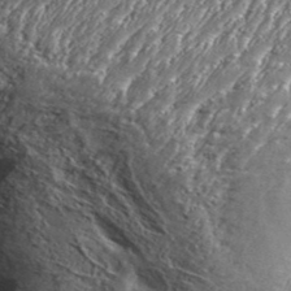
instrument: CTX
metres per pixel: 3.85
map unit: Aa
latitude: 33.9906
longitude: -134.9891
